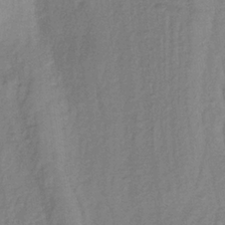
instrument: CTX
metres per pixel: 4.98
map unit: lHb
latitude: -35.0297
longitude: 70.0850
